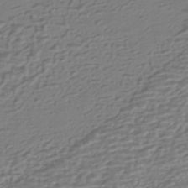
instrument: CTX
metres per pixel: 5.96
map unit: HNhu
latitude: -42.8596
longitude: 100.7274
